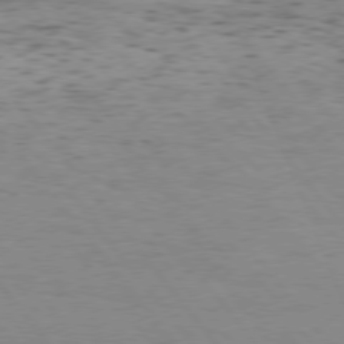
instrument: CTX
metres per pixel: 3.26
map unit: Hpe
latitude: 75.4993
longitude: -143.6505
